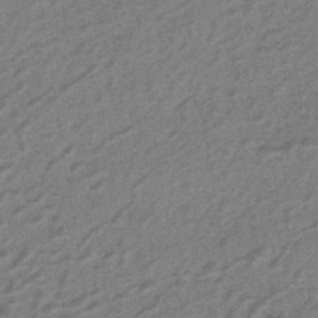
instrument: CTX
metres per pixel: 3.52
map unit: HNhu
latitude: -43.2753
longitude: 90.6708
